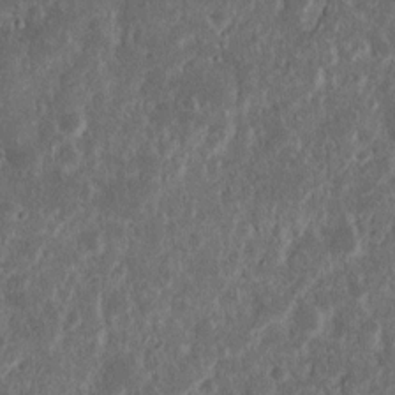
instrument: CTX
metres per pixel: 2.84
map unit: Nhu
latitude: 14.4412
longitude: -73.5183
